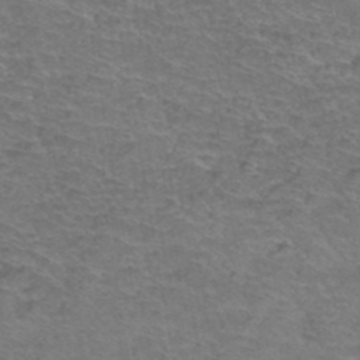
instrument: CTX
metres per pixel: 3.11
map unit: Hto
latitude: 38.4979
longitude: -42.3656
